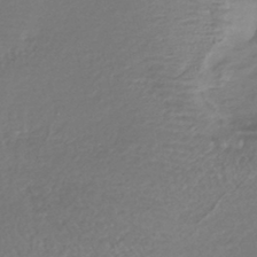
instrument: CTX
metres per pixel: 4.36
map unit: lHb
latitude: -42.7841
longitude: 81.8612
